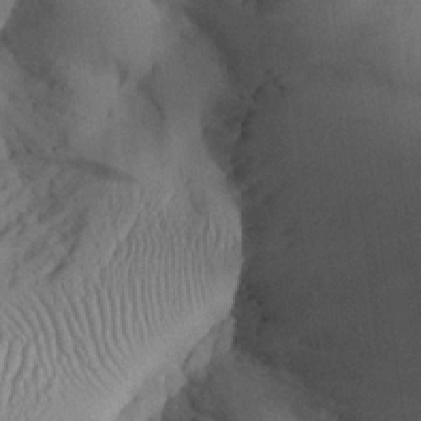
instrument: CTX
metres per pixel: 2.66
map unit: Aa
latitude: 27.3293
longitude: -133.2159
